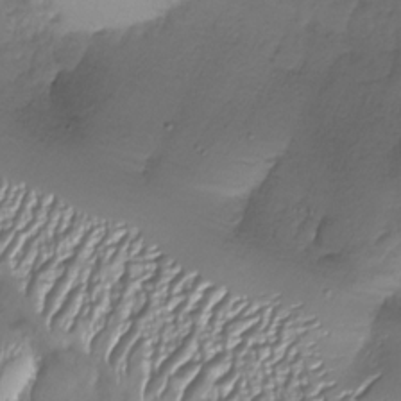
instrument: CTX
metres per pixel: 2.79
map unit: Nhu
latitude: -27.8044
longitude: -59.2915
